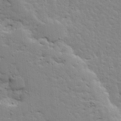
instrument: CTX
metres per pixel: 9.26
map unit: Ave
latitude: 13.3482
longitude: -134.1200
